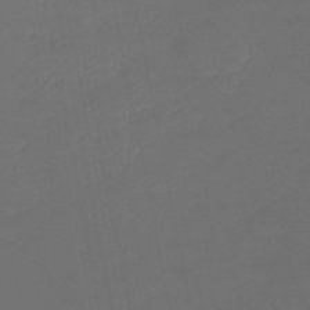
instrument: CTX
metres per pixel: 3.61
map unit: lHb
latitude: -46.5951
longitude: 74.4062
